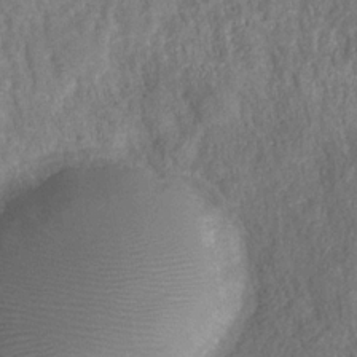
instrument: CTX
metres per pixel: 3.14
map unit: HNhu
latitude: -28.3495
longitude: 74.3118
